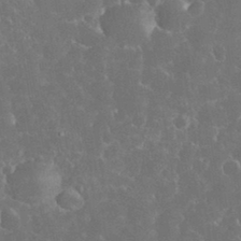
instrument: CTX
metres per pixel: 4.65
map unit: eHh
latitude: 33.5749
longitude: -63.5938
